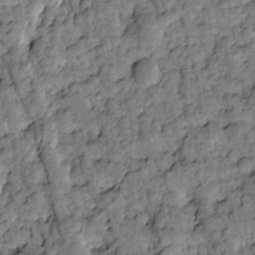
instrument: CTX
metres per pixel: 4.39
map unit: Htu
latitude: -2.8974
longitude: 173.7477
